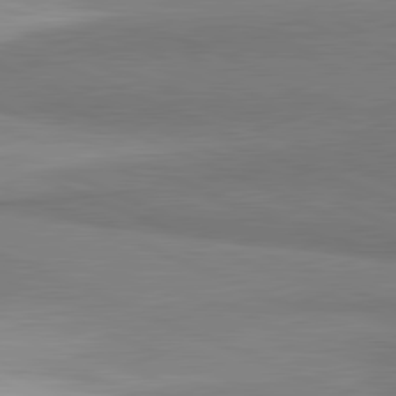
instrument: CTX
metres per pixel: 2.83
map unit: lApd
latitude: 81.6883
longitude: 160.6141
